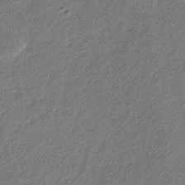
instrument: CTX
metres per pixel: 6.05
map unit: eHb
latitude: -30.8975
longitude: 68.9730
